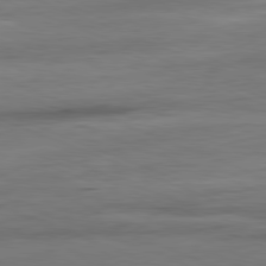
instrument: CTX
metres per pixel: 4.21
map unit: Ap
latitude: -81.4833
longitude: -79.8395
